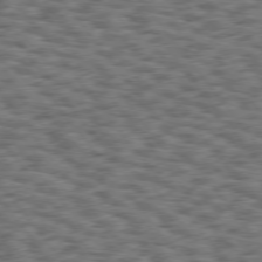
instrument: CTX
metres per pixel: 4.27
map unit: Hpe
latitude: 75.4804
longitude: -134.6868
